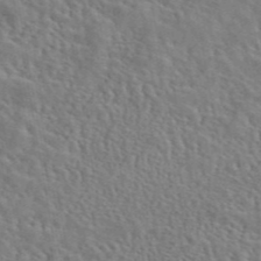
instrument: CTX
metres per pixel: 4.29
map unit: eAb
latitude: 43.7639
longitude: 113.1431
